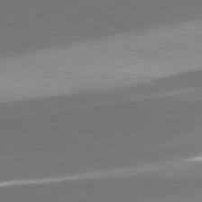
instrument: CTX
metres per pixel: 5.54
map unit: lApd
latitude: 81.6883
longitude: 157.2565
